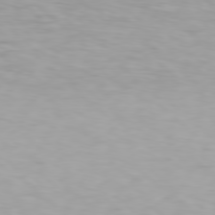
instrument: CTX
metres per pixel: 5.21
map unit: Hpe
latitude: 78.2523
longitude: -136.1767
